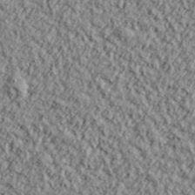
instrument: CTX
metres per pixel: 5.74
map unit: lHvf
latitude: 38.2333
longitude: -91.7072
